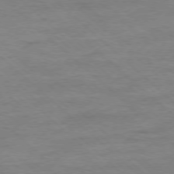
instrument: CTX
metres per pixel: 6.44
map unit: Ap
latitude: -78.1039
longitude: -88.4223
